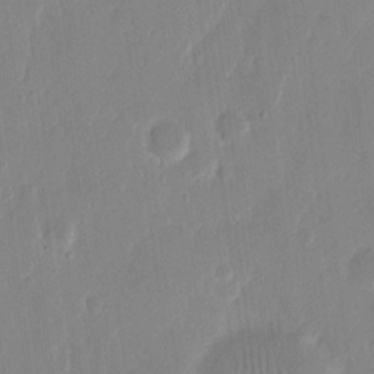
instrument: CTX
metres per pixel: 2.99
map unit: eHh
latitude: 12.3845
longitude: -70.7813
